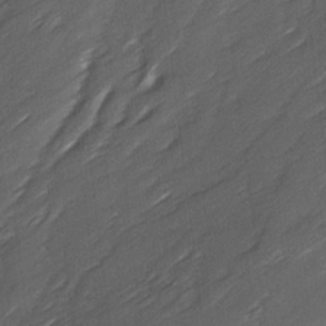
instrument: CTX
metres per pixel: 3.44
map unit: Ave
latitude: 16.7435
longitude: -136.6869
